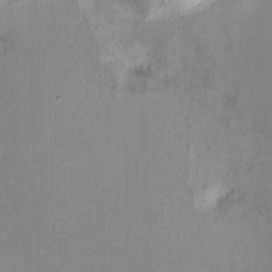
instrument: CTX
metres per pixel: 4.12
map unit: Ht
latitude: 10.1389
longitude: -32.8191
